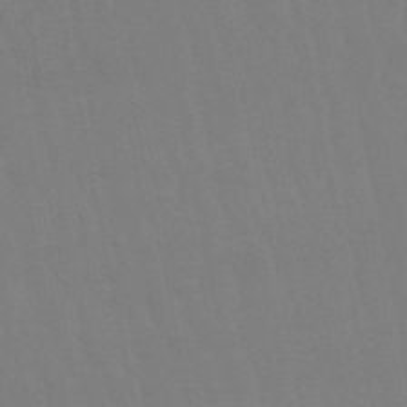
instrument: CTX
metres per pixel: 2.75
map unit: lHb
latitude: -50.4629
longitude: 70.8786
